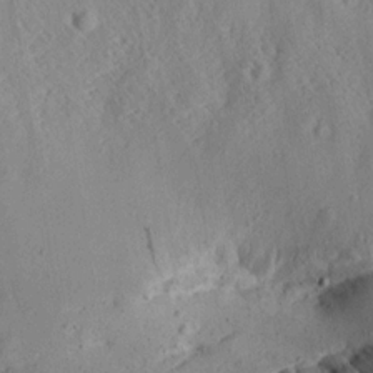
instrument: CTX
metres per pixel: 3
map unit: Aa
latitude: 13.0459
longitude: -141.8394
